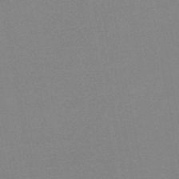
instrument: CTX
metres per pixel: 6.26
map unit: HNb
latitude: -45.0298
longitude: -40.1388
